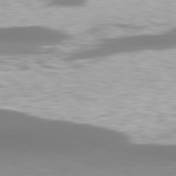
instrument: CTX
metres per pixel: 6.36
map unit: lApd
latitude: 79.0648
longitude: -47.5560
